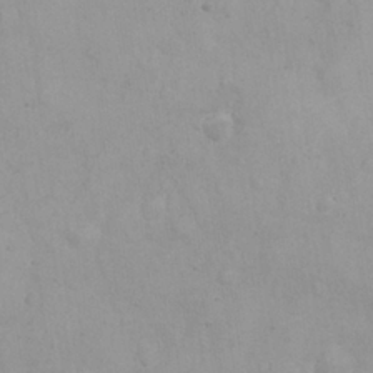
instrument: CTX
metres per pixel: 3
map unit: Nhu
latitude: 24.3656
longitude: -61.9906
